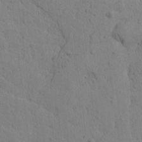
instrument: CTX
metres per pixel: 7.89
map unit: Htu
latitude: -2.0849
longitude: -175.6505
